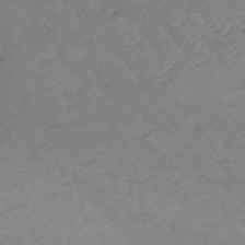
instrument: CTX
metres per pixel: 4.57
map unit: lHb
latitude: -33.8045
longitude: 72.1417
